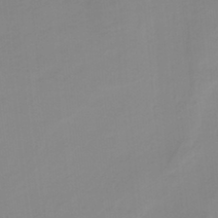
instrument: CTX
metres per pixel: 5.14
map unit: HNb
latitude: -34.3873
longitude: 57.8233
